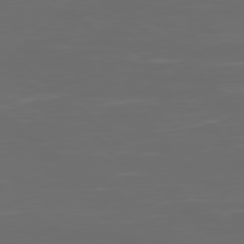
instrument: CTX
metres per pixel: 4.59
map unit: Hpe
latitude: 78.0255
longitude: -124.9513
